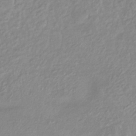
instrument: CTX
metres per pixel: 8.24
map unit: lHb
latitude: -36.3306
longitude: 69.8611
